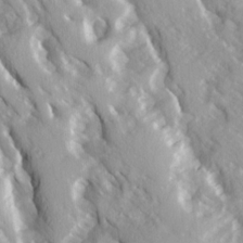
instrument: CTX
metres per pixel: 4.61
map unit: Ave
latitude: 15.2159
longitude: -131.1593
